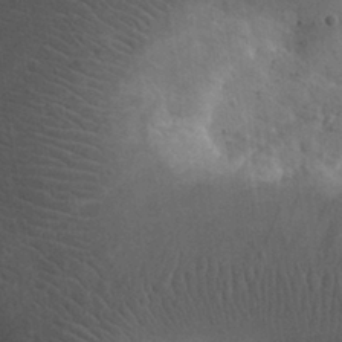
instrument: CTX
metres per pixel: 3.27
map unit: eHh
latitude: 30.5168
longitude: -68.6491
